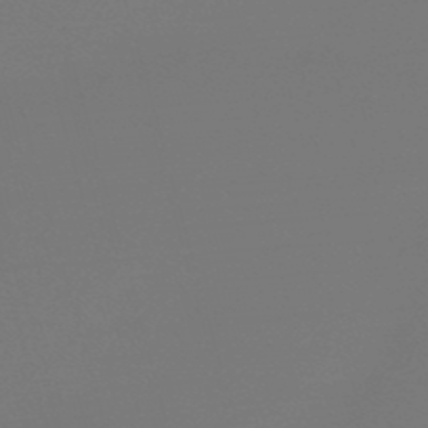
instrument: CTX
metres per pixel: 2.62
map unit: eHb
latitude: -50.5952
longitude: 68.8408
